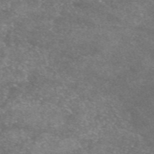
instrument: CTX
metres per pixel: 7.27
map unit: eAb
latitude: 47.4238
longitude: 125.3132
